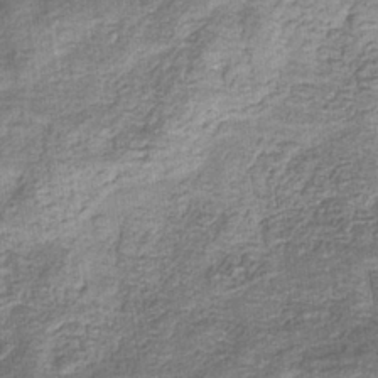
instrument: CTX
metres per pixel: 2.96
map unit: eHb
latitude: -33.7478
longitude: 76.0850
